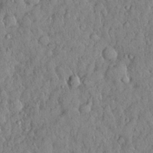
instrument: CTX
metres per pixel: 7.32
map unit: Nhu
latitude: 28.7624
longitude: -69.2159
